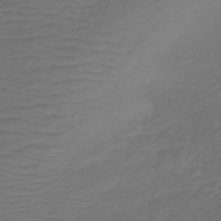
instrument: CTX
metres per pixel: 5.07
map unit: lHb
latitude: -42.8030
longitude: 81.3321
